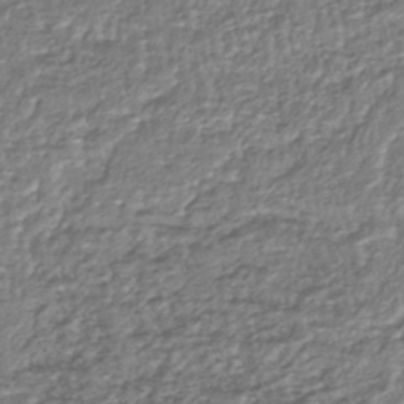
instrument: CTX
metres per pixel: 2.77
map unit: HNhu
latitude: -44.1606
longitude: 104.7085
